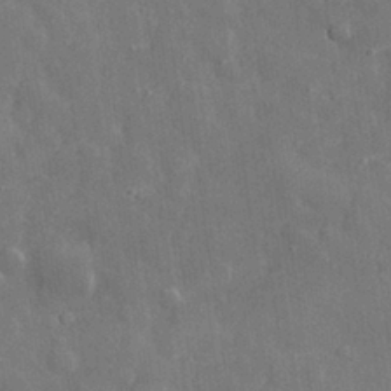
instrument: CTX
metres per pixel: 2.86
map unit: eHh
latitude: 29.1781
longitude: -78.8380
